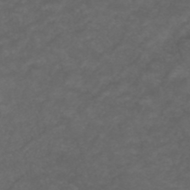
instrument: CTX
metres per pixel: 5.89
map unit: ANa
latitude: 39.2726
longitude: 23.7100
